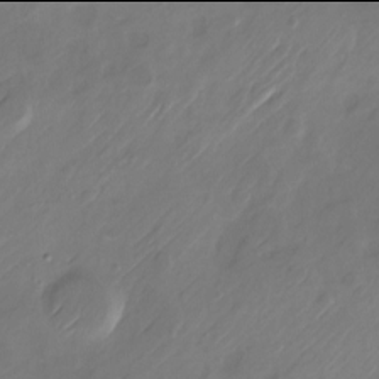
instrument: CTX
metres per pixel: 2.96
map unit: Nhu
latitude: -22.0094
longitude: -72.0822
